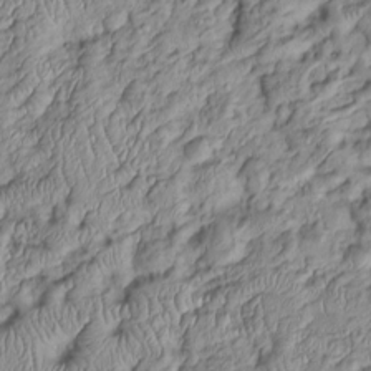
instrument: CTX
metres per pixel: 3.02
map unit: Htu
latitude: -6.1039
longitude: 155.8611
